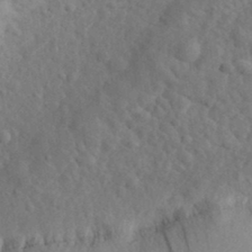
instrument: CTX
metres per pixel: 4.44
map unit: eHh
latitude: 34.6679
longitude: -78.2145
